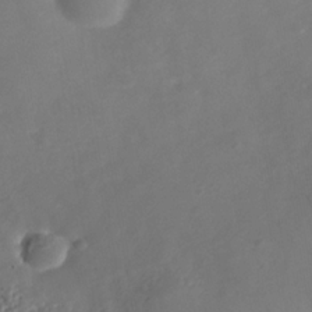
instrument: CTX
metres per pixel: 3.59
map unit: Nhe
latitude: -37.0486
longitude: -86.9514
